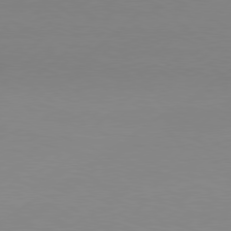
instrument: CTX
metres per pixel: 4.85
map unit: Hpe
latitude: 78.0633
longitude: -130.9514
